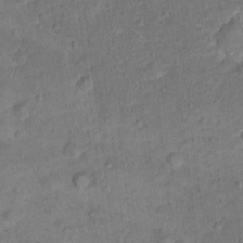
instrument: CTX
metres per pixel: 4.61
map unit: Hto
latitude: 15.7450
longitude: -42.1200
